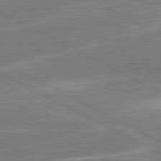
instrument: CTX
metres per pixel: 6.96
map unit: lApd
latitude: 80.9136
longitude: 141.8233
